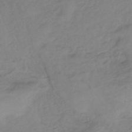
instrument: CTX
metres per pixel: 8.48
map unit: lHb
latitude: -34.0661
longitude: 66.2173
